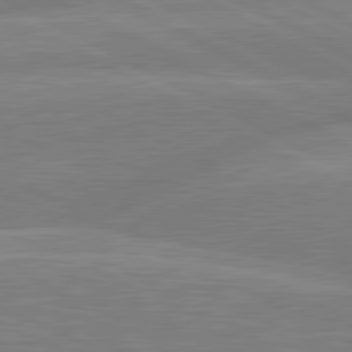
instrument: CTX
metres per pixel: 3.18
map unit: lApd
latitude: 81.1592
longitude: -168.4223
